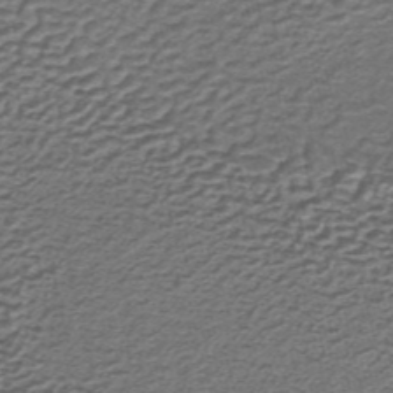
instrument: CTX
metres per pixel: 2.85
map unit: lHb
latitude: -35.1998
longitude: 61.1431
